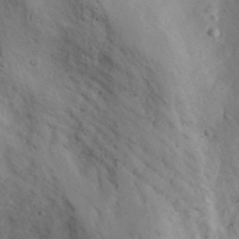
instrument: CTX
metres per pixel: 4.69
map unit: Aa
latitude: 23.7827
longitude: -131.3293
